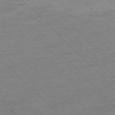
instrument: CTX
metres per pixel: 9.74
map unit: Ap
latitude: -77.5777
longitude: -61.6883
